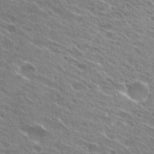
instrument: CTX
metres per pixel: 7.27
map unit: Hto
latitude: 28.8380
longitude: -44.7435
